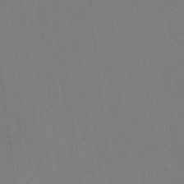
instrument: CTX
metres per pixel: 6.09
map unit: HNhu
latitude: -2.1794
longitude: -6.8569
